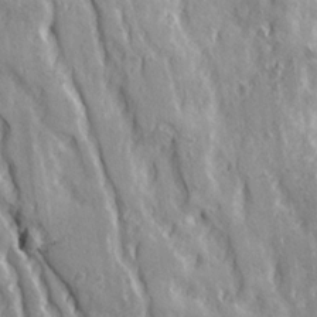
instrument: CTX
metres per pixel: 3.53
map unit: Ave
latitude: 21.5749
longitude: -134.5923
